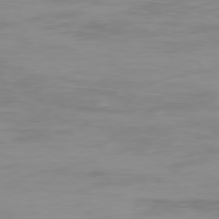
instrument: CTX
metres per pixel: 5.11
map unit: Ap
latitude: -79.3698
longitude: -77.0836
